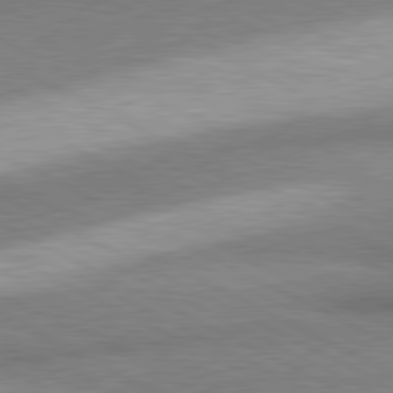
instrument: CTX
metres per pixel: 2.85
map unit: lApd
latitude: 80.6679
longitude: 164.7841
